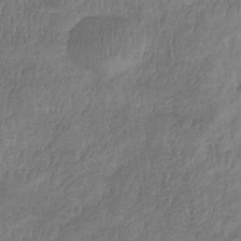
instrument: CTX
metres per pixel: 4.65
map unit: lHb
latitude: -35.1620
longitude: 69.0486
